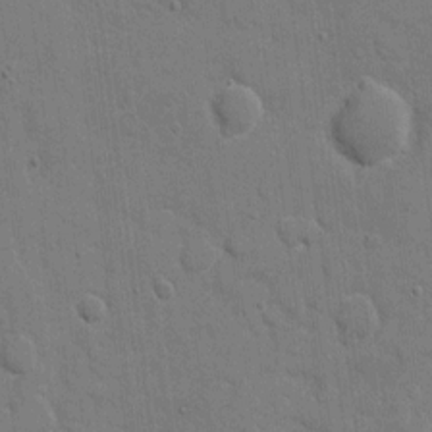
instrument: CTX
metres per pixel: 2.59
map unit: eHh
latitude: 8.3656
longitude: -67.8016
